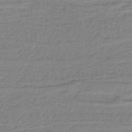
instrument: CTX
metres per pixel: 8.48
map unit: lHb
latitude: -41.5966
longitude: 51.7100
